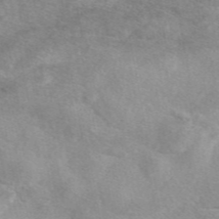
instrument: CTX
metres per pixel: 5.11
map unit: eAb
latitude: 48.0255
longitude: 123.2565
